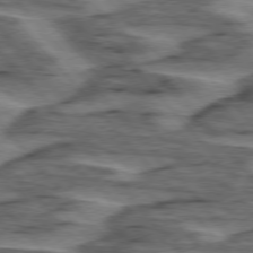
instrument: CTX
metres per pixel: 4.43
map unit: lApd
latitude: 76.0633
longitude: -77.0458
